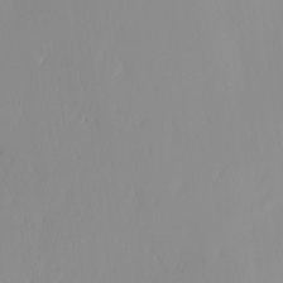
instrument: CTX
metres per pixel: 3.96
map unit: HNhu
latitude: -4.8408
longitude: 15.5588
